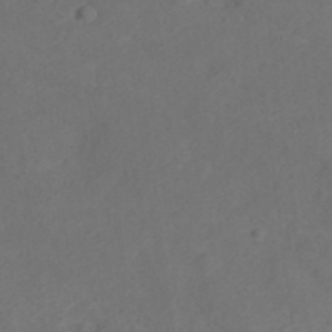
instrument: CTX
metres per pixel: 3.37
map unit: ANa
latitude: 36.2901
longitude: 13.6155
